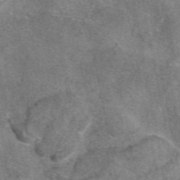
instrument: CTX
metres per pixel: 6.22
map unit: eAb
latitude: 46.9514
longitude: 103.1242
